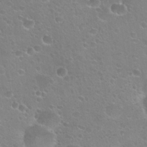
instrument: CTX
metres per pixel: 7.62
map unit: Hto
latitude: 24.2711
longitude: -50.9891
